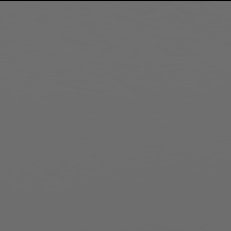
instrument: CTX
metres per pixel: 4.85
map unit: Hpe
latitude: 77.9906
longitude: -178.1389
